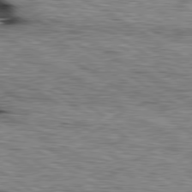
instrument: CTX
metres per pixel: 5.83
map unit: lApd
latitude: 79.8395
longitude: -49.5938
